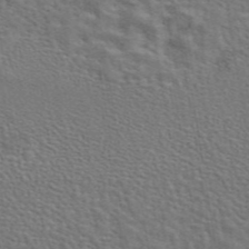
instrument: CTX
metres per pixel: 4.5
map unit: eAb
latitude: 44.6679
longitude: 111.9367
